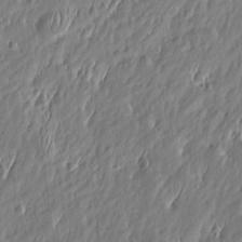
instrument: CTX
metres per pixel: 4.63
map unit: Htu
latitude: -6.2172
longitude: 175.0486
